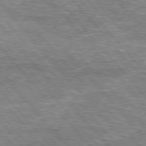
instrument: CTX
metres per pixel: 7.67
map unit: lApd
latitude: 76.3278
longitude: -74.1767
